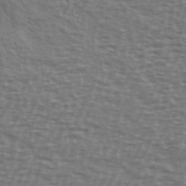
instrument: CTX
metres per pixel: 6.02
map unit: Ave
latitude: 38.6301
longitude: -113.4237
